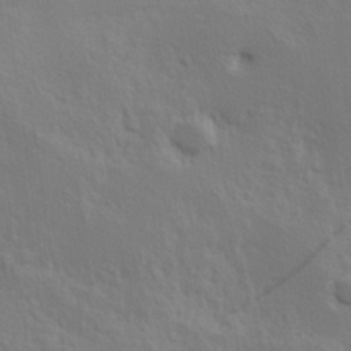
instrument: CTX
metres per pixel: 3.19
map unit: Hve
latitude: 25.1214
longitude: 145.2943
